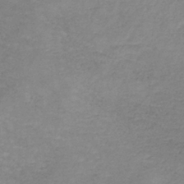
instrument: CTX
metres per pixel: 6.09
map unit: lHb
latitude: -36.1416
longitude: 73.1809
